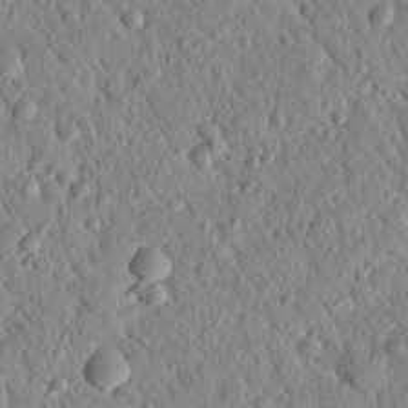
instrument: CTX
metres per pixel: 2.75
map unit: Nhu
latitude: 21.2537
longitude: -77.7260
